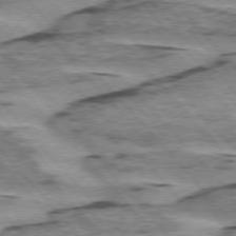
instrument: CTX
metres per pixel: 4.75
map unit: lApd
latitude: 75.5371
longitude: -78.0633
